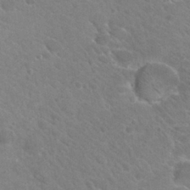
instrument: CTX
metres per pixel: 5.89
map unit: Hto
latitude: 26.5546
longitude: -36.1767
